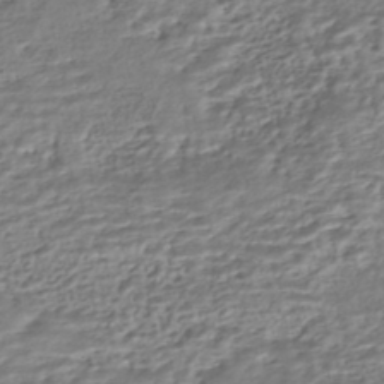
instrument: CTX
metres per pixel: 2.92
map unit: HNhu
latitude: -44.5007
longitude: 101.1998
